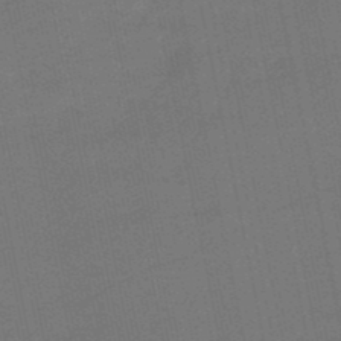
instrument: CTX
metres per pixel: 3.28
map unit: eHb
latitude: -49.7100
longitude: 78.2550
